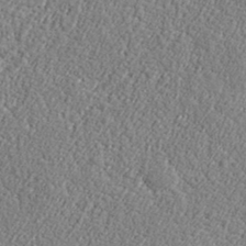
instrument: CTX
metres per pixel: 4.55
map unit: lHvf
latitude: 38.0822
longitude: -92.3089
